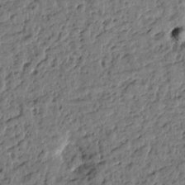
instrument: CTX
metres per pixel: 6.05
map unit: Htu
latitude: 0.4412
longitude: -179.0837
